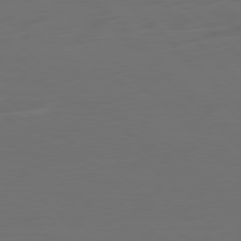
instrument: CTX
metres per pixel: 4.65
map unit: Ap
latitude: -79.7288
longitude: -55.6505
